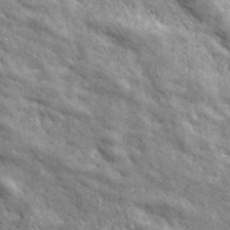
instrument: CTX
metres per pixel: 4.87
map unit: ANa
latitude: 43.2159
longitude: -87.4426
